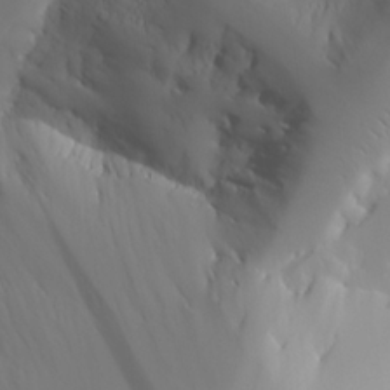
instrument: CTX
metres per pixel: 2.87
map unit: Aa
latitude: 23.6127
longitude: -126.7813
